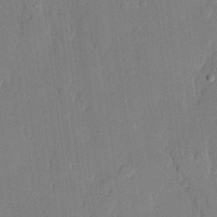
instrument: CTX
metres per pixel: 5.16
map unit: lHvf
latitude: 21.3293
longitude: 146.4629
